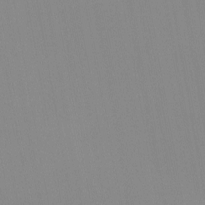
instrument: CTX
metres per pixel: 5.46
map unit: Nhu
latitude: -6.0472
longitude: -93.7071
